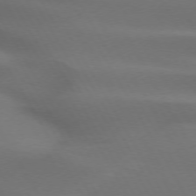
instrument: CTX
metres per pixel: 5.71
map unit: lApd
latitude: 72.2901
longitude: -50.0633
